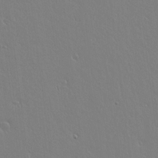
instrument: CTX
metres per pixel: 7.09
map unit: lAvf
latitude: 14.1956
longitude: -126.3845
